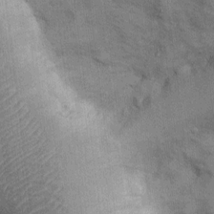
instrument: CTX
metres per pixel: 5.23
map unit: Ht
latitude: -2.7652
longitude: -14.1389
